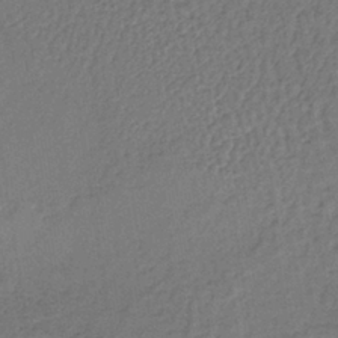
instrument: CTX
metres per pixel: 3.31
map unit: lHb
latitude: -38.0661
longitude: 59.9367
